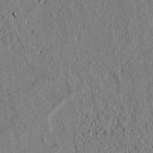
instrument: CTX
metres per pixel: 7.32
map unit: lAvf
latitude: 4.9325
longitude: 169.7288
